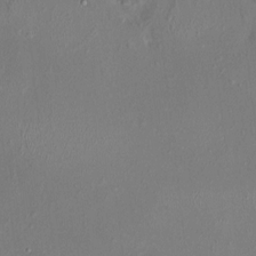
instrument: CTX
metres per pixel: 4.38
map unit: HNhu
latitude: 4.5735
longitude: 6.9730
